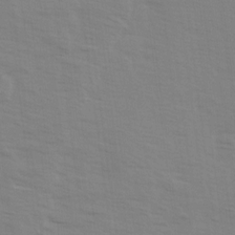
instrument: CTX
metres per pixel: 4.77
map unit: Ave
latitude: 14.1956
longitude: -103.0269
